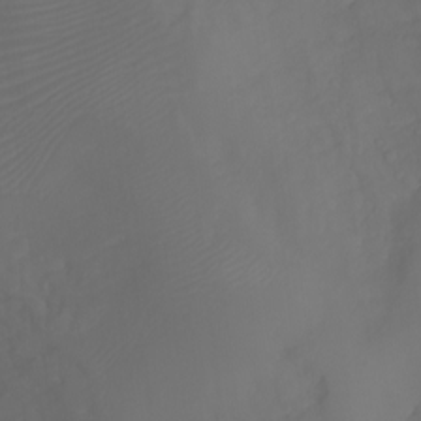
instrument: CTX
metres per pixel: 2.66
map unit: Aa
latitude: -11.0864
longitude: -68.7246
